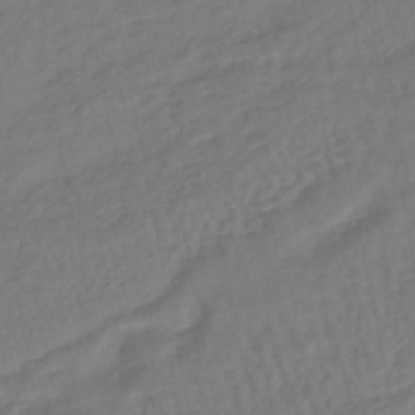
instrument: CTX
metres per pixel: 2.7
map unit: HNhu
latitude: -43.5588
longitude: 101.6154
